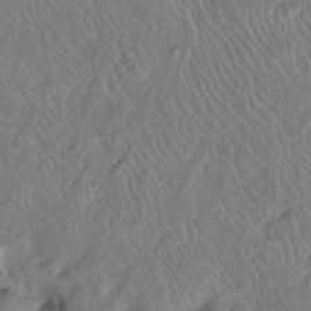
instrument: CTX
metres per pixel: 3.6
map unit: Htu
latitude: -6.7652
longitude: 152.8219
